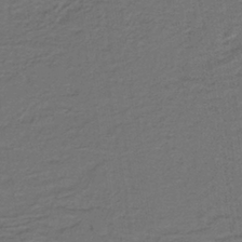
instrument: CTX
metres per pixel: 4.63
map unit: lHb
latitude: -39.2943
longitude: 58.1416
